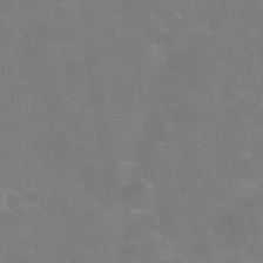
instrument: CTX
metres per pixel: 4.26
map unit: Hve
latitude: -30.9164
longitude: 95.1809
